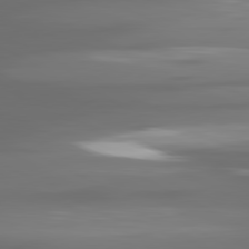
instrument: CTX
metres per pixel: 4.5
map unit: lApd
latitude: 80.9136
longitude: -139.0458
